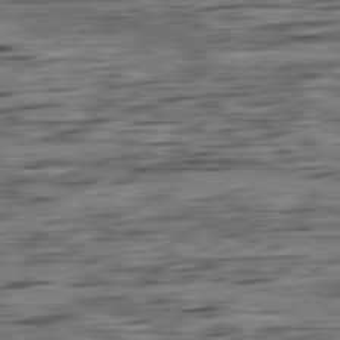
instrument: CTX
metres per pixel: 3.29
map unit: Ap
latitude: -80.9164
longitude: -96.8191
